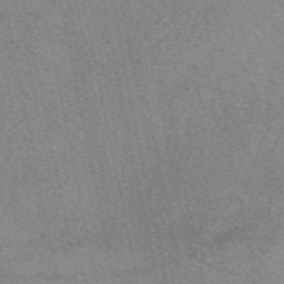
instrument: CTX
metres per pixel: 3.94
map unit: eAb
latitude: 49.7828
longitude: 109.2565
